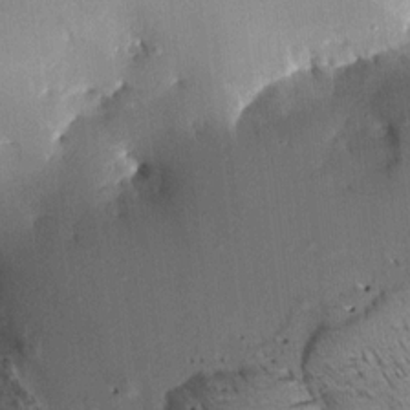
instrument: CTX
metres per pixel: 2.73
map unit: Aa
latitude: 9.4238
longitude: -142.9325
